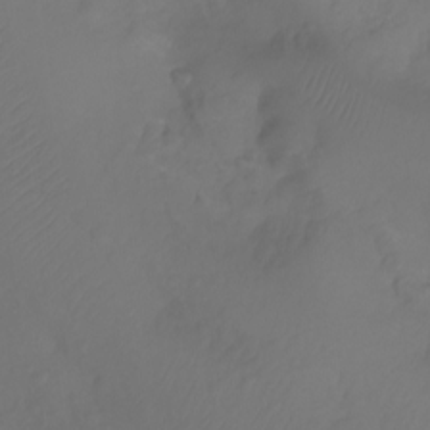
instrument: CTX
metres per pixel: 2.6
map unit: Aa
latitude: -11.4265
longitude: -68.5168
